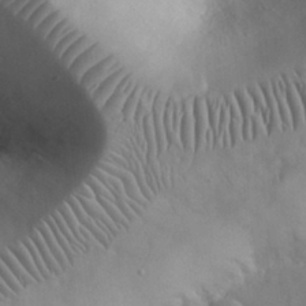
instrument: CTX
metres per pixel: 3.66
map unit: eHh
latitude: 25.9528
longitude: -67.3103
